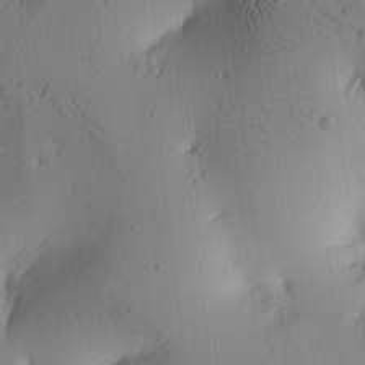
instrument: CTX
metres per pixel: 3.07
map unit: lAa
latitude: 5.7450
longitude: -113.8583
